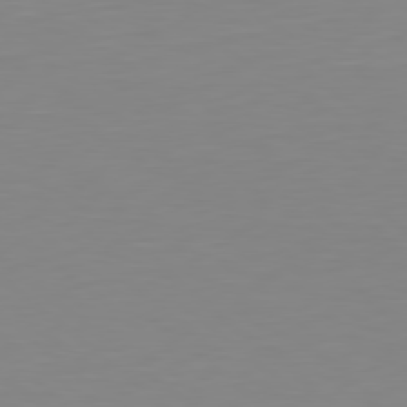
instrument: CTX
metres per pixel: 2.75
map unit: Hpe
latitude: 78.7813
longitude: -141.2537
